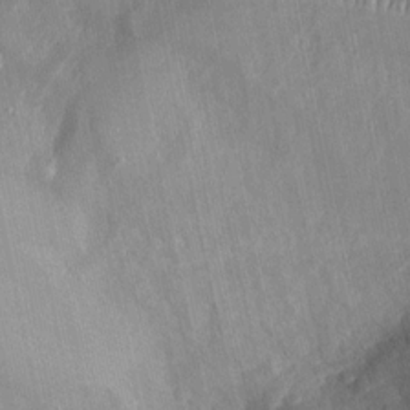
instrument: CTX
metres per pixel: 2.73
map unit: Nhu
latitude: -27.9178
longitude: -64.5168
